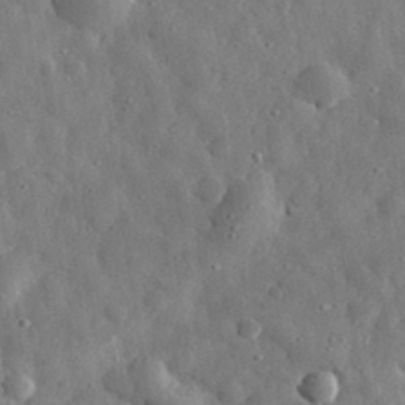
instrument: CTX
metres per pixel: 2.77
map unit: eHh
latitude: 31.0459
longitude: -74.6113
